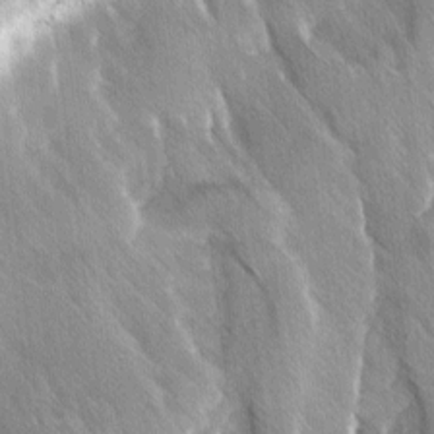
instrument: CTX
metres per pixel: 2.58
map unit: Ave
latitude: 8.4601
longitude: -104.8758
